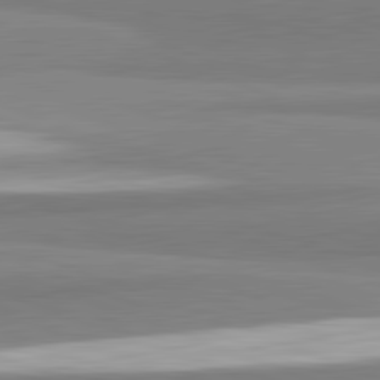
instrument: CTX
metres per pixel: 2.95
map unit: lApd
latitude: 82.3089
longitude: 173.1242
